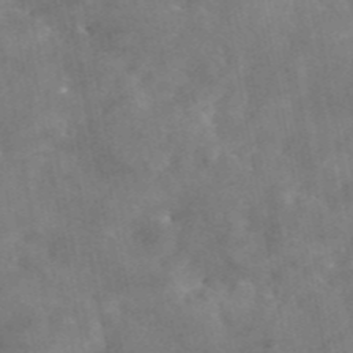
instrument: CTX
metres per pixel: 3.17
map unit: eAb
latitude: 45.6316
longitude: 125.8233
